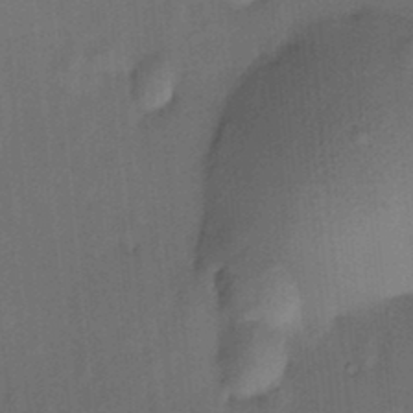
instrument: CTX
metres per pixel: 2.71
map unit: HNhu
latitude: 12.8191
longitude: 10.8219
